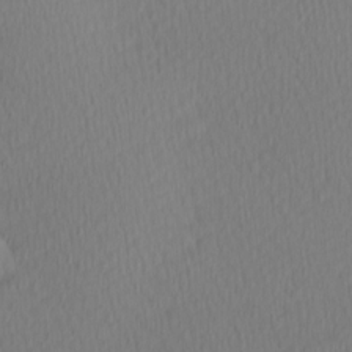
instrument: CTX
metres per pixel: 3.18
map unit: Hve
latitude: 12.8947
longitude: -90.9514
